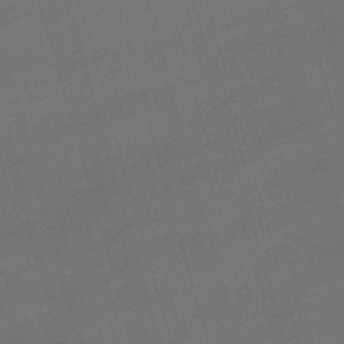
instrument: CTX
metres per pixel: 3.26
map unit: lHb
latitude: -47.3887
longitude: 63.5021
